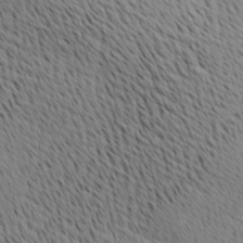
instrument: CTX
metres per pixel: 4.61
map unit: Ave
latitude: 11.0459
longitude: -107.4426
